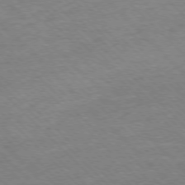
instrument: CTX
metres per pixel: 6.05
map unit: Ap
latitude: -77.3321
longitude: -94.8380
